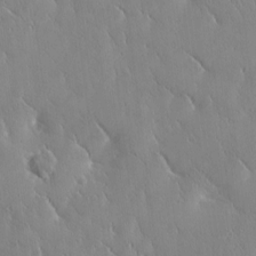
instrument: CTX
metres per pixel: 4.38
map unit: Htu
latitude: -1.5588
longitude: 175.0108
